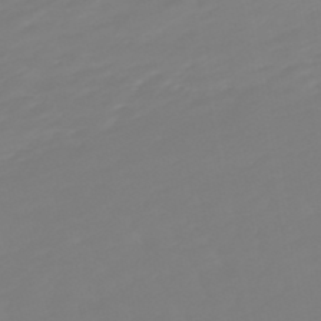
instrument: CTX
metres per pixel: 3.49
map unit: lHb
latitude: -49.4833
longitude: 82.3873
